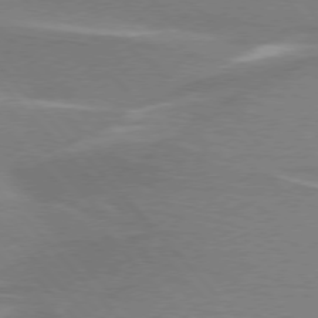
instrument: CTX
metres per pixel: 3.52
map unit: lApd
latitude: 75.8961
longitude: -81.5182
